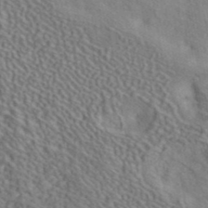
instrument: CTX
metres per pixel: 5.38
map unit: ANa
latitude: 42.3089
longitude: 51.1809
